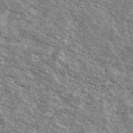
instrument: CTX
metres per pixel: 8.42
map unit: Ave
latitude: 40.7435
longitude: -108.8380
